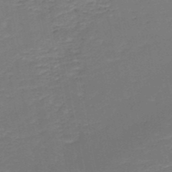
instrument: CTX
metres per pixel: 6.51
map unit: HNb
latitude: -50.5385
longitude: -48.0444
